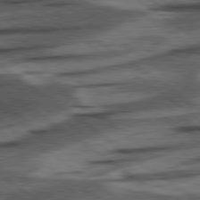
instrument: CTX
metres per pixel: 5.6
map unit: lApd
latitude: 78.4034
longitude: -53.4238
